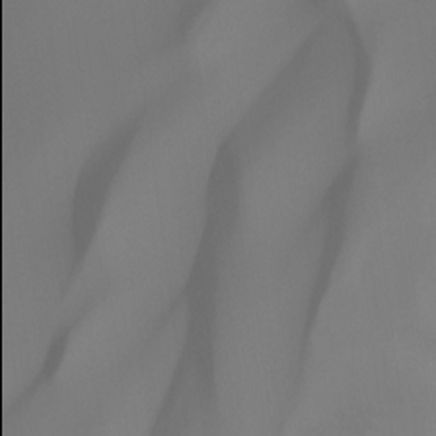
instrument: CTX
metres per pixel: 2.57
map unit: Ht
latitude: -8.8975
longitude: -45.9906
